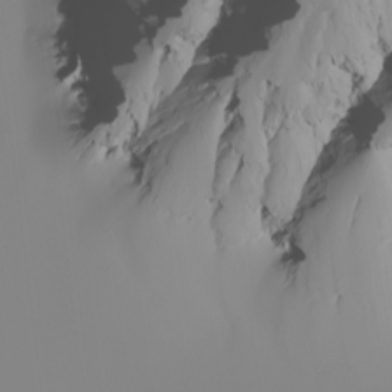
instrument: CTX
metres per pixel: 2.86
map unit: Nhu
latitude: -5.3509
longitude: -94.2712
